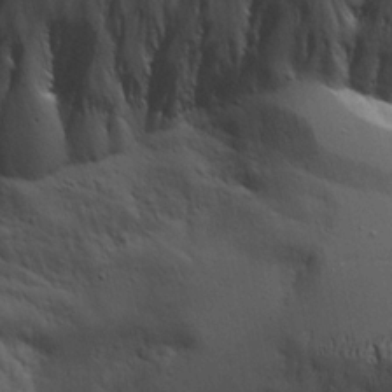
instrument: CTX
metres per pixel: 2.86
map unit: Aa
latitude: 19.1214
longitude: -126.1767
